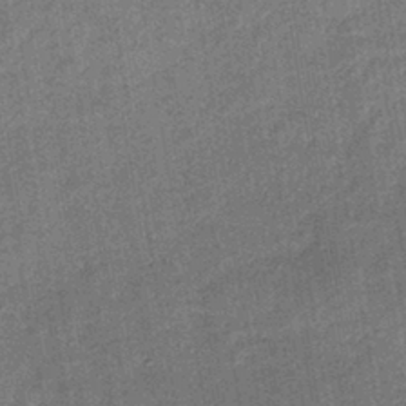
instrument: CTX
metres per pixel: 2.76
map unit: lHb
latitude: -39.6155
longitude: 74.3873
